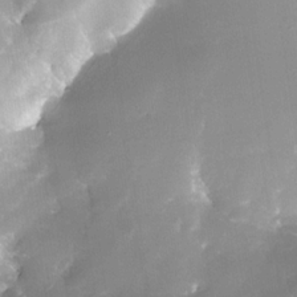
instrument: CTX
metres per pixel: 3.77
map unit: Nhe
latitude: -32.4440
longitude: -116.4979
